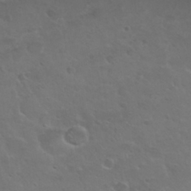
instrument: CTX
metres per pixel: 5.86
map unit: Nhu
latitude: 30.0255
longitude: -50.7057
